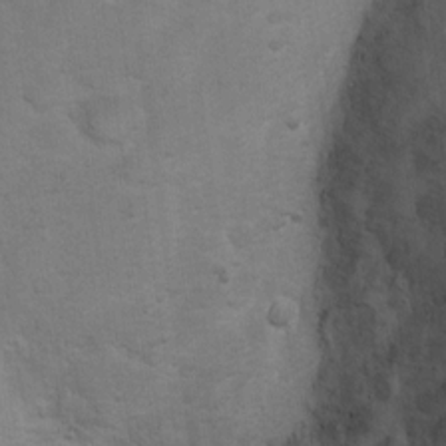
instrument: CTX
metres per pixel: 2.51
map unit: Nhu
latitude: 10.4412
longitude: -25.1781
